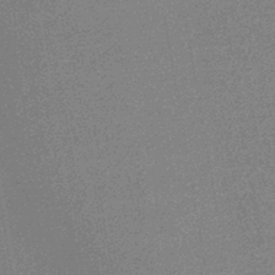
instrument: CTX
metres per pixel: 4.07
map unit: HNhu
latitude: -43.1998
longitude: 99.0486
